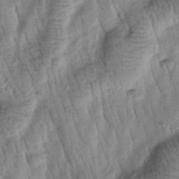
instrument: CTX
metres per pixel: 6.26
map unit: Htu
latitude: -0.4629
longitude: 173.2565
